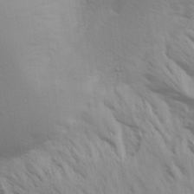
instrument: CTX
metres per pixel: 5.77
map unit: Aa
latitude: 28.4223
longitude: -144.3467
